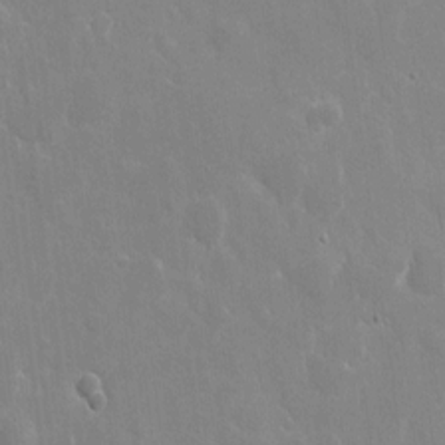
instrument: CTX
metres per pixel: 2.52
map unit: eHh
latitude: 9.8206
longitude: -69.8772
